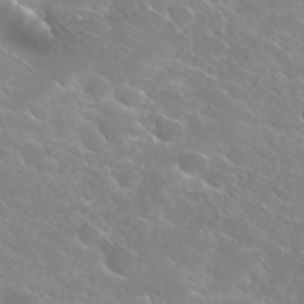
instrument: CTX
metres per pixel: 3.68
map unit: Hto
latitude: 25.5749
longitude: -38.0255
